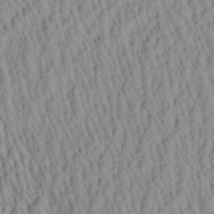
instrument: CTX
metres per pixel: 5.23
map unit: Aa
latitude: 26.6869
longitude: -135.5749
